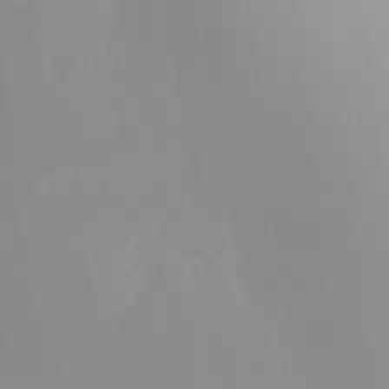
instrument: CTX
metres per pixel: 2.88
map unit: Nhu
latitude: -23.2565
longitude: -70.8947
